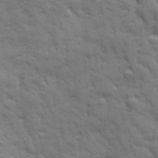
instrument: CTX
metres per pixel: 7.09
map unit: Ave
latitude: 19.8583
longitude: -133.3860
